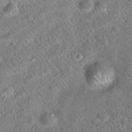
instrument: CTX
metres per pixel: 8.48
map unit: Hto
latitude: 20.1956
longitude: -52.8569
